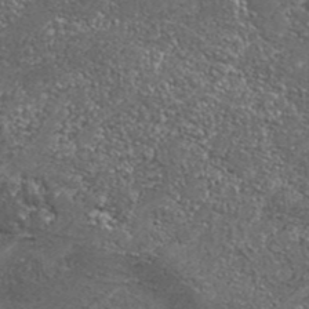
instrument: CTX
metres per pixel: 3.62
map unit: Aa
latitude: 33.8961
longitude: -135.6694
